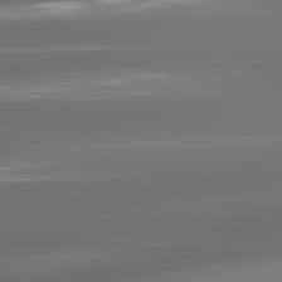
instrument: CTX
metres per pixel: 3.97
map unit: lApd
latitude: 81.3671
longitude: -136.4223
